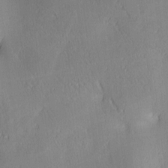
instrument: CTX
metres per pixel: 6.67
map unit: lAa
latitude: 3.9150
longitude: -117.5182
